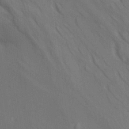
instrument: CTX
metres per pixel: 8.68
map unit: Aa
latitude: 10.3656
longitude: -142.1956
